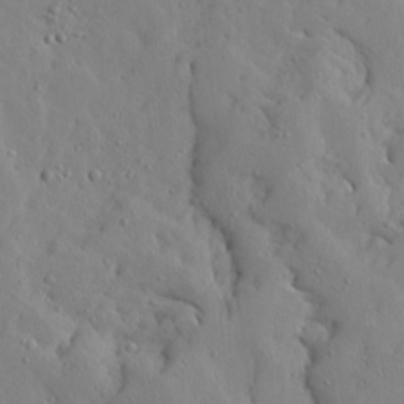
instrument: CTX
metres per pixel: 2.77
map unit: Ave
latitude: 13.3293
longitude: -133.3293
